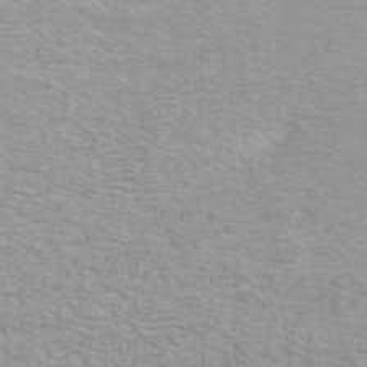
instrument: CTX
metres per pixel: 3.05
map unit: ANa
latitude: 40.0444
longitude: 21.6344
